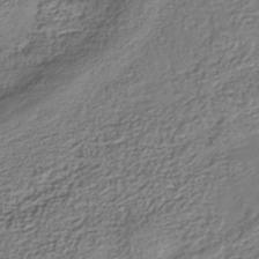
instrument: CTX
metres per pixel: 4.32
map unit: Nhe
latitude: -40.2928
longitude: -110.8191
